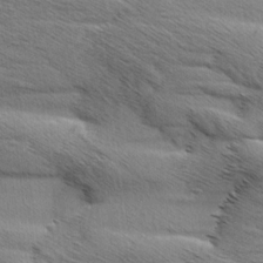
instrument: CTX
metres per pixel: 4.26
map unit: Aa
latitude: 6.1200
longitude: -136.8002
